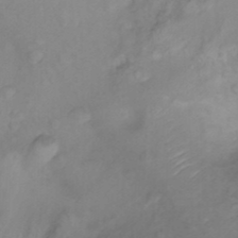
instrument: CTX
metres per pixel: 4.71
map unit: Ht
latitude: 6.0444
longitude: -29.6316
